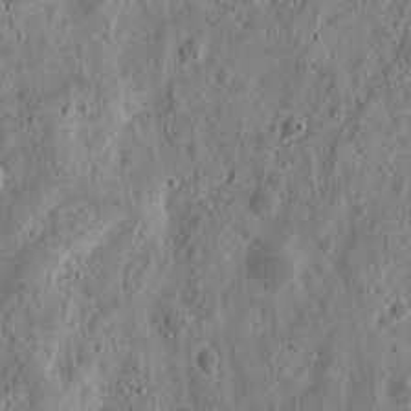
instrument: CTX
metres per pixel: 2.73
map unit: eHh
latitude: 11.2726
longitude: -73.6883
